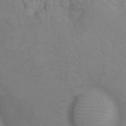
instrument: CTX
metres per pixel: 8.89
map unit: Hto
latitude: 6.7624
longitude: -35.7638
